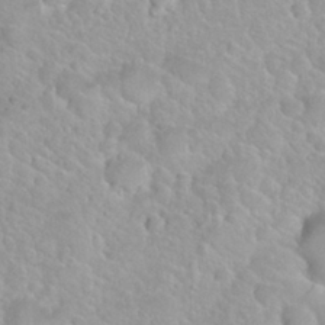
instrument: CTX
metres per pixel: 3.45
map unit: Nhu
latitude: 27.8961
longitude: -52.8191
